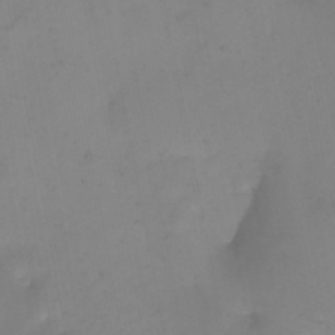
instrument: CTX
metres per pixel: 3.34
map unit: Nhu
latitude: -4.3117
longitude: -84.7057
